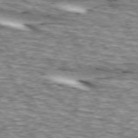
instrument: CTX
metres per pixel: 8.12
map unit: lApd
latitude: 73.1215
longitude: -55.1970
